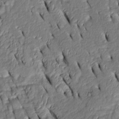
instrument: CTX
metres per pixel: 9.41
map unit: Htu
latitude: 1.0458
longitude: 149.3510
